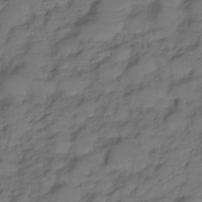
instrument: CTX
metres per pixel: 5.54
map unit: Hve
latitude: -28.0283
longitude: 91.6722
